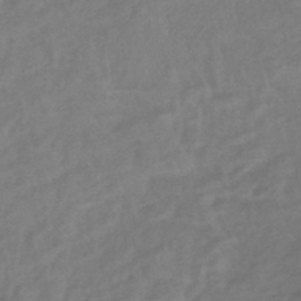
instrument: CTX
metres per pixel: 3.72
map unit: eHb
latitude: -42.6896
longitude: 84.4629
